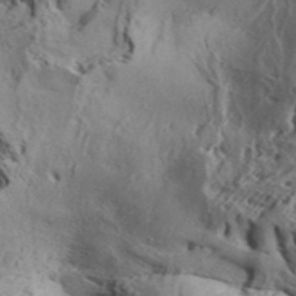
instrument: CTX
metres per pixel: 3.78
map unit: Aa
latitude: 32.8380
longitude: -136.3656
